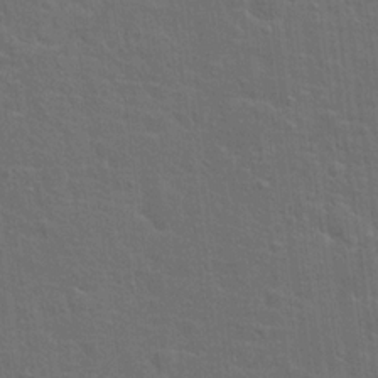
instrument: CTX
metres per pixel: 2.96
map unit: Hto
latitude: 18.0255
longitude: -41.2725
